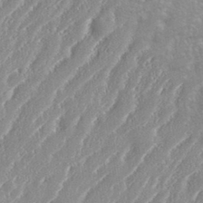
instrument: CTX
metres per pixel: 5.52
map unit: eHh
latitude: 34.3089
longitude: -132.5735
